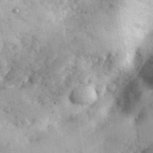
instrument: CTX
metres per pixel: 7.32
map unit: eHh
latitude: 35.0836
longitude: -68.3656
